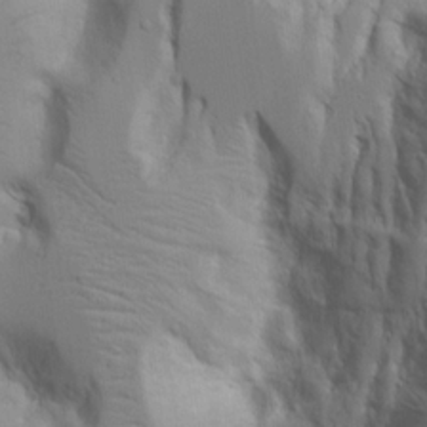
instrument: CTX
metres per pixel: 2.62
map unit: Aa
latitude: 20.6680
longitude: -124.1011
